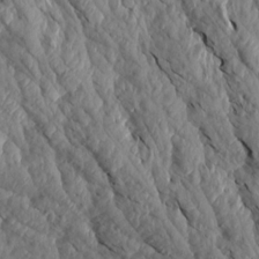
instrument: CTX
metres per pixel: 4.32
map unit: Aa
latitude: 17.8394
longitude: -146.1956
